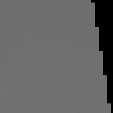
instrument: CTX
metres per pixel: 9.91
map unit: HNhu
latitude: -37.0864
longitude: 32.7464
